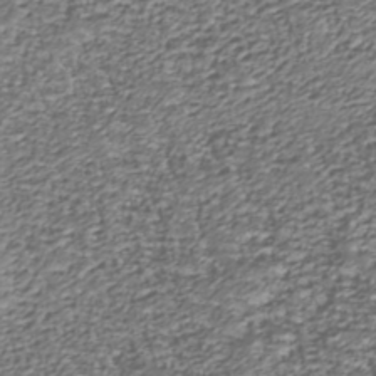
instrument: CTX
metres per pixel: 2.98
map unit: Nhu
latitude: -38.9353
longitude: -82.6679
